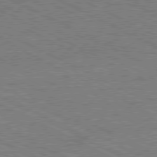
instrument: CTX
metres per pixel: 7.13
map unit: Hpe
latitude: -81.2754
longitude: 21.0297
